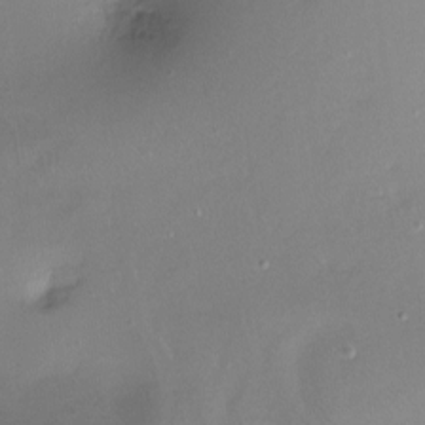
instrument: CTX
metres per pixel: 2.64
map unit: Ht
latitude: -12.0283
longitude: -45.6127
